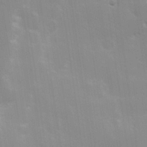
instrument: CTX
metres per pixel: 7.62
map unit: Hve
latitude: 30.7813
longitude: 149.6911
